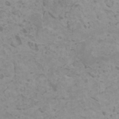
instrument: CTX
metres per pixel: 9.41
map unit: HNhu
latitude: 0.5923
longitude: 2.3873
